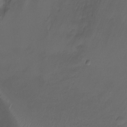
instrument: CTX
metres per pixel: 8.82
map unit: Ht
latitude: -7.2565
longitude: -27.2915
